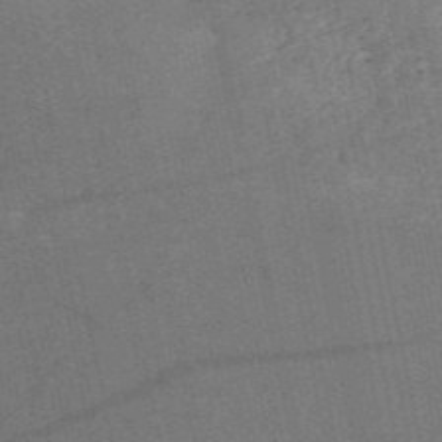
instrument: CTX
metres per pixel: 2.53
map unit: HNb
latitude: -53.5966
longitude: -46.6302
